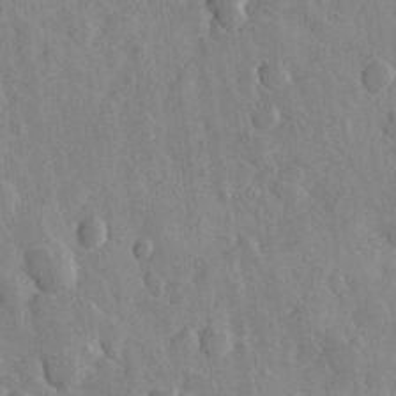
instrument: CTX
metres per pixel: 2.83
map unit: Hve
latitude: 23.9339
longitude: 149.2754
